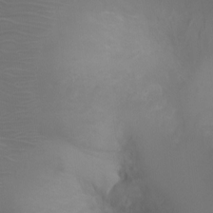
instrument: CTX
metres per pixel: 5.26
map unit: Ht
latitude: -0.9164
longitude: -17.7450
